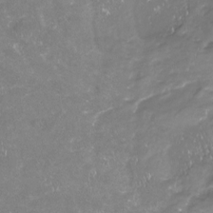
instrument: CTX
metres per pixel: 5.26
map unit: Nhu
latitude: -22.8408
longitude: -57.2536
